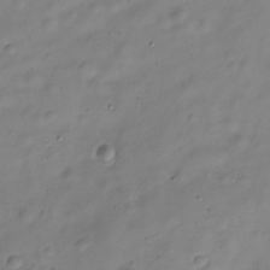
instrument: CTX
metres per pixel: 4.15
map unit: Hve
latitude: -29.1242
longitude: 93.7100
